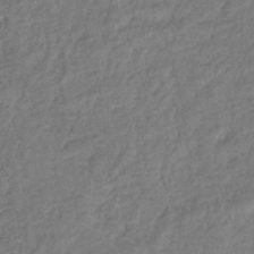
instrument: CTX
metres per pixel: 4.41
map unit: eHb
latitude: -38.6708
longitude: 80.9920
